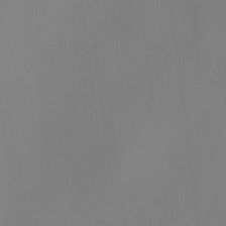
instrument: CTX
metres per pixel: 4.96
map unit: HNhu
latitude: 10.5735
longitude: 22.7086
